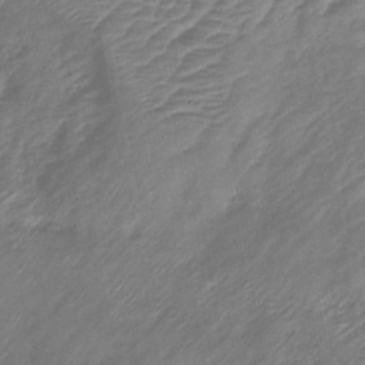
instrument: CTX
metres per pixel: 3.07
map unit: eHb
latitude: -43.2375
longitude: 81.7289
